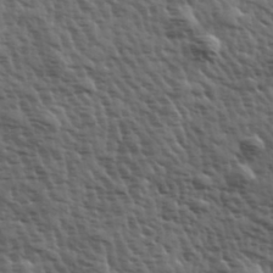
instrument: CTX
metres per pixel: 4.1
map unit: Hve
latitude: 31.8584
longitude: 150.2362
